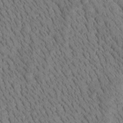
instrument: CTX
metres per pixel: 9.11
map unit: Htu
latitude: -3.8611
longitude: 172.5385
